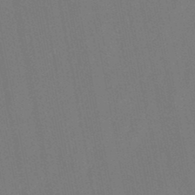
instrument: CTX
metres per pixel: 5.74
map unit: lHb
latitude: -47.8989
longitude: 71.7856
